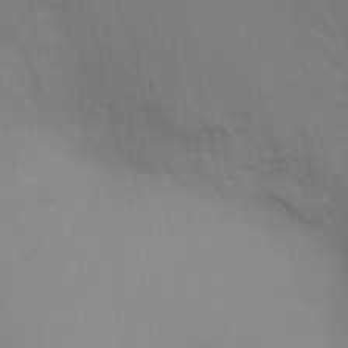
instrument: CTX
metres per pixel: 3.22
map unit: Ht
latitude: -9.8422
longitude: -32.8947
